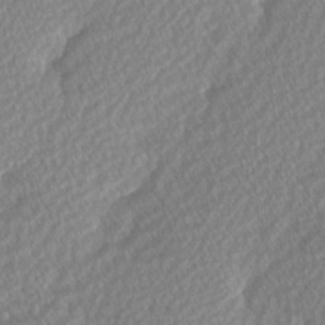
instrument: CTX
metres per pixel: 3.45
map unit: Hve
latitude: 2.2711
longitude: -121.6505
